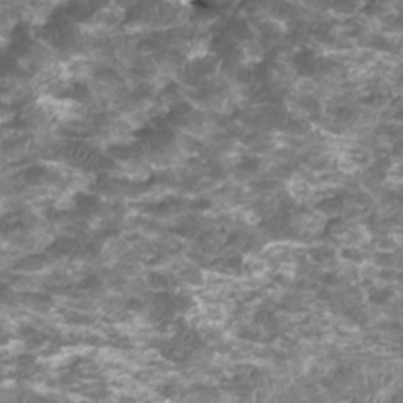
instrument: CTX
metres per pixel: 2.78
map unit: HNhu
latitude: 1.9528
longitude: -0.7435
